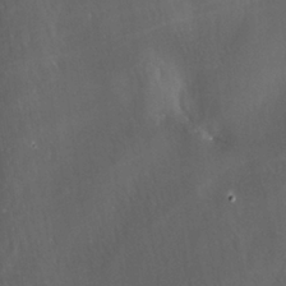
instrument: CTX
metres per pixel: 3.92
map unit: lAa
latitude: -5.1242
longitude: -126.8191
